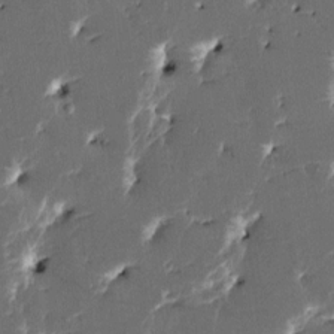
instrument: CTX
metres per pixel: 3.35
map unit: HNhu
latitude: 5.2159
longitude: -5.9150
